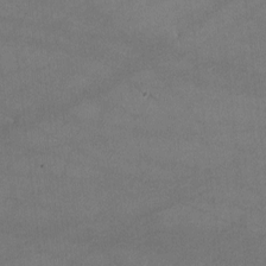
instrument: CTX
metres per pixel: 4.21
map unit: lHvf
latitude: -11.5399
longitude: -102.7813
